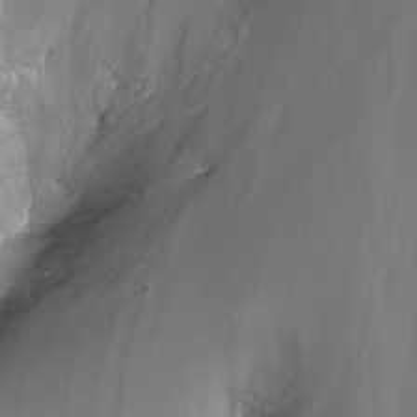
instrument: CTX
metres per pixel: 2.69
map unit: Nhu
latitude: -13.3132
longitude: -63.5371
